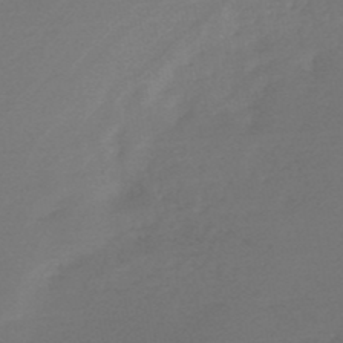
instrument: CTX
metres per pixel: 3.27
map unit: HNb
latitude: -47.8044
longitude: 57.6911
